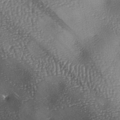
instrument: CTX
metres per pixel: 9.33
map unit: lAa
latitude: -7.1242
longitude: -125.7261
